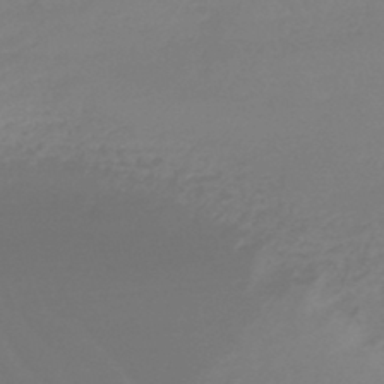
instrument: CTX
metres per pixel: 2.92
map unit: lHb
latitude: -44.8786
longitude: 70.0661
